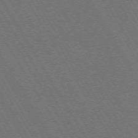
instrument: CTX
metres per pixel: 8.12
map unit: Ap
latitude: -73.9556
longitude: -73.9528
